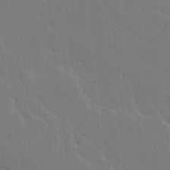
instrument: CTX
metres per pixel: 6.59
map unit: lHvf
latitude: 17.9150
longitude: -117.7828
